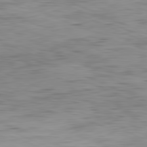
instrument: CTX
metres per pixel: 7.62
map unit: Ap
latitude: -82.3117
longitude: -76.4034
